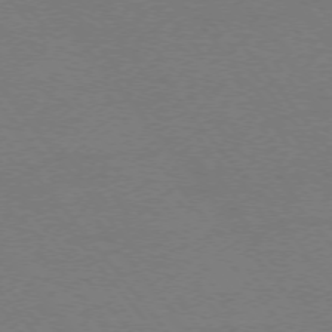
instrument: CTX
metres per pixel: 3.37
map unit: Ap
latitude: -75.7856
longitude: -74.6868
